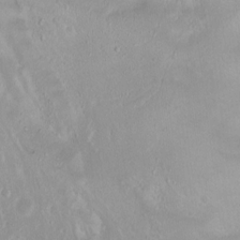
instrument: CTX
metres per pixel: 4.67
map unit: Ht
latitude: -0.1984
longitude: -45.0458
